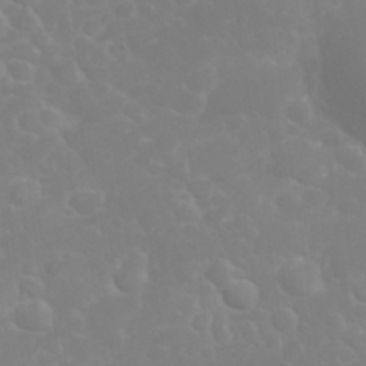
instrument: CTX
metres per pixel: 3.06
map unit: eHh
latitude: 32.4034
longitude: -60.4034
